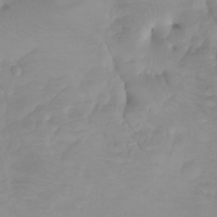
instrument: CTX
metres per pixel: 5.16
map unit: Nhu
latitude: -4.5573
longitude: -84.8758
